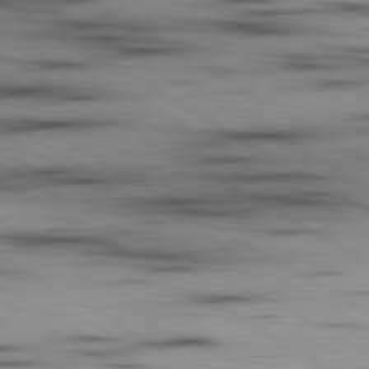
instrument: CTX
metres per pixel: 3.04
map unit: lApd
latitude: 80.0444
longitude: 157.8611
